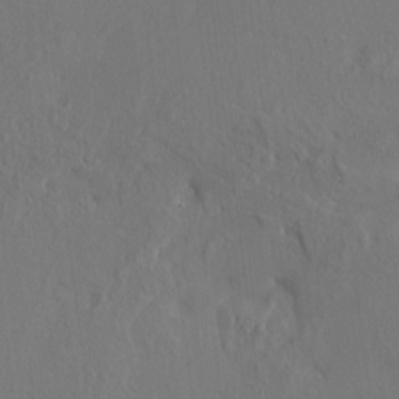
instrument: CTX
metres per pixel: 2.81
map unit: HNhu
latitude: 11.0836
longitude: 22.8219
